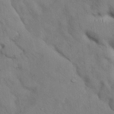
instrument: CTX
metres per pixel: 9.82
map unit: Nhu
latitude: 27.0081
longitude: -71.1592
